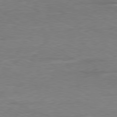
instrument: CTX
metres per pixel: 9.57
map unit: Ap
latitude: -80.2551
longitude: -104.3657
